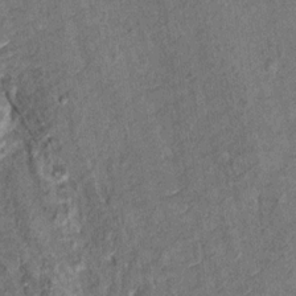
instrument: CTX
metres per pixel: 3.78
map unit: Hto
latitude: 11.0648
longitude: -36.7435
